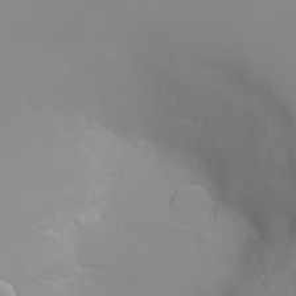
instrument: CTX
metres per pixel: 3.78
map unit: eHh
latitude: -6.5007
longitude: -79.6505
